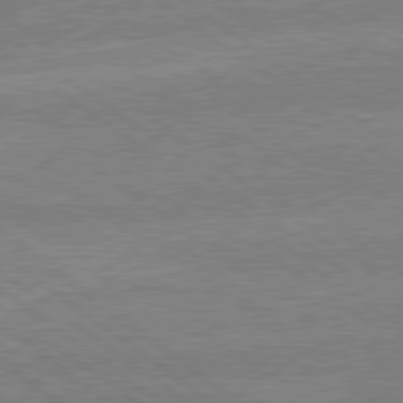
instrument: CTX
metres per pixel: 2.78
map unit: lApd
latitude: 79.3482
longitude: -160.7435
